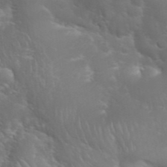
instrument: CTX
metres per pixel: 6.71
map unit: Nhu
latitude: 28.4601
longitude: -66.4034
